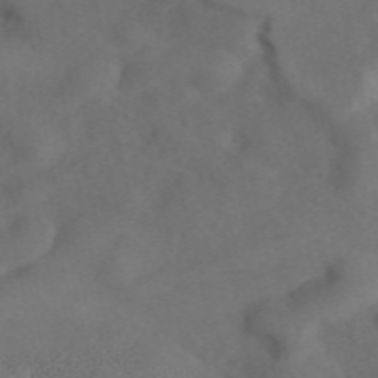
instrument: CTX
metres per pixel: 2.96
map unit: ANa
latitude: 42.1578
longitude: 33.2376
